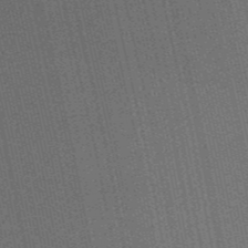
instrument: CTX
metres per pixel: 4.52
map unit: HNb
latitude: -47.8233
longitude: 59.5210
